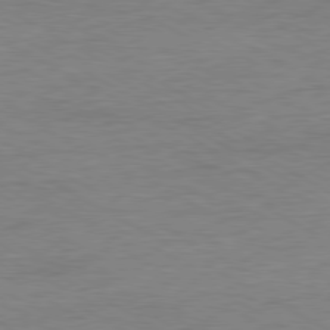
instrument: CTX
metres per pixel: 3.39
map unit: Ap
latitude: -80.5574
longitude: -86.8380
